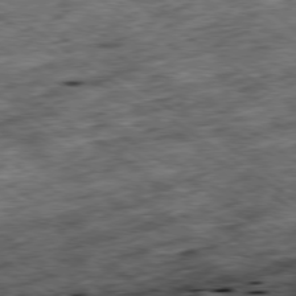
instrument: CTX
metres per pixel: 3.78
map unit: Ap
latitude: -79.4454
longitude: -50.1011
